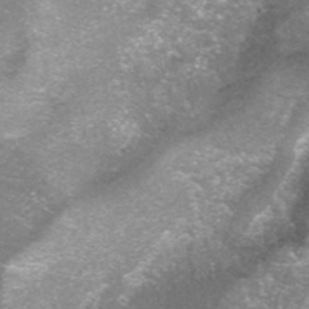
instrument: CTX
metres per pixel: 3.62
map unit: ANa
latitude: 42.4979
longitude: 25.1431
